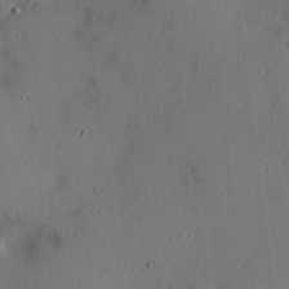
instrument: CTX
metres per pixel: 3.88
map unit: Hve
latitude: 13.9528
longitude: -90.2334
